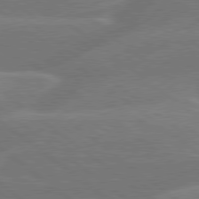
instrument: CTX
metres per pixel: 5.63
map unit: Hpe
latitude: 79.0837
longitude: -153.4616
